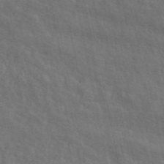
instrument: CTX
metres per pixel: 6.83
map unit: ANa
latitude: 48.7435
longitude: -77.7449
